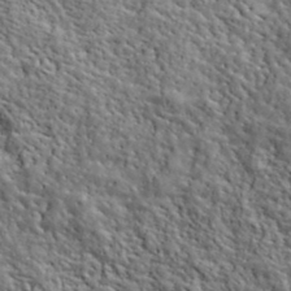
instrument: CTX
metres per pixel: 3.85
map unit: lHvf
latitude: 40.5167
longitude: -86.5546
